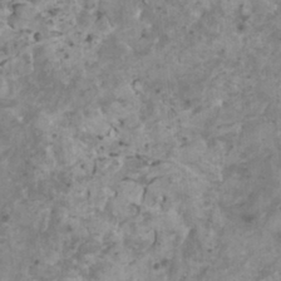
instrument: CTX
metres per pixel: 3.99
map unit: HNhu
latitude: 1.9906
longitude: 3.7099
